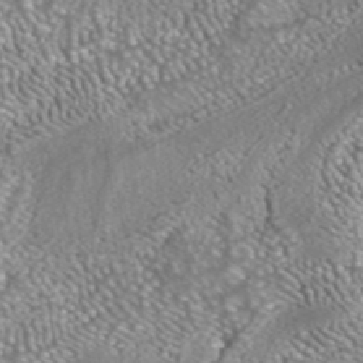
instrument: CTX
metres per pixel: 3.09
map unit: ANa
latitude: 42.0444
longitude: 23.7478
